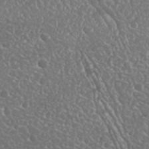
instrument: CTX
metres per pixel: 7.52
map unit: Nhu
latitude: 25.4048
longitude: -58.3845
